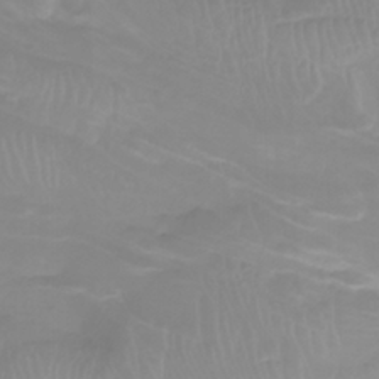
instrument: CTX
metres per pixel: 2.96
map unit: Nhu
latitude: -5.4265
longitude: -76.9513
